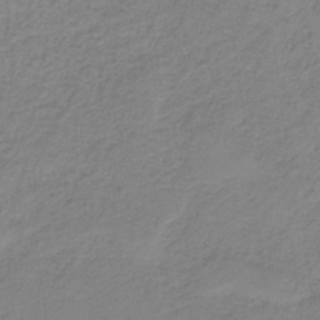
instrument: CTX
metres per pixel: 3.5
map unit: HNb
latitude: -37.4643
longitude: 53.2753
